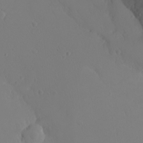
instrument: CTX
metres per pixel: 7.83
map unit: eHh
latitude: -7.7855
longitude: -70.3278
